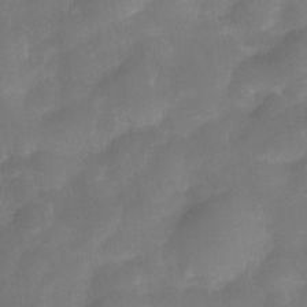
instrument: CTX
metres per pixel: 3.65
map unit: Nve
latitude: -27.1809
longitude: -147.9339
